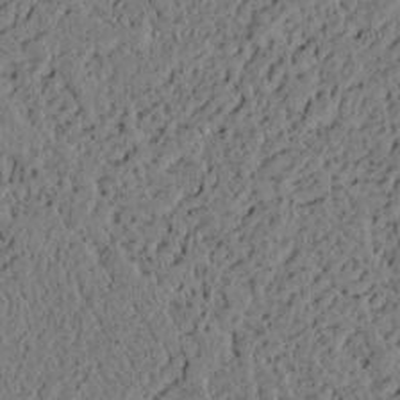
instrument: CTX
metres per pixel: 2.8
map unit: lAvf
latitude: 4.9514
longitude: 166.6141
